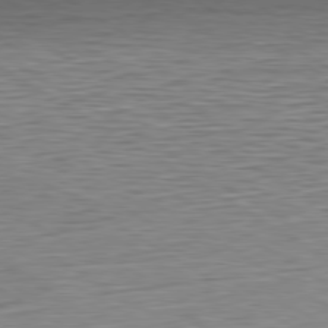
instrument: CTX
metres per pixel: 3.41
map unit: Ap
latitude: -80.5385
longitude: -78.8758
